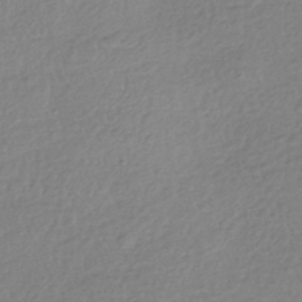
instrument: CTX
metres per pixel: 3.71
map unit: HNhu
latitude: -42.8219
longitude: 97.8423
